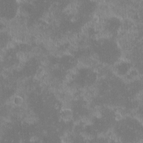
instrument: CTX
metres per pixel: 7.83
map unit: eHh
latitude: -1.5211
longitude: -85.1025
